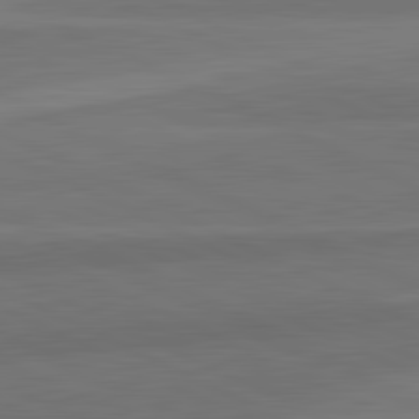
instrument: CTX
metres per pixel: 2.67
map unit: lApd
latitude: 82.3656
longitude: 158.8030
